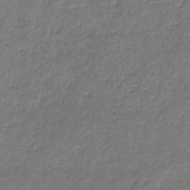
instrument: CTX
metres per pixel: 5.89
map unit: eHb
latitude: -30.8408
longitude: 71.5777
